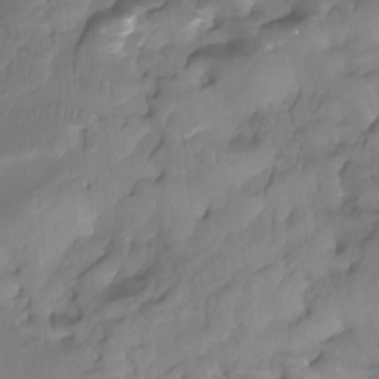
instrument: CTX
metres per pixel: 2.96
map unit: Nhu
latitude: -13.0487
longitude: -62.7624
